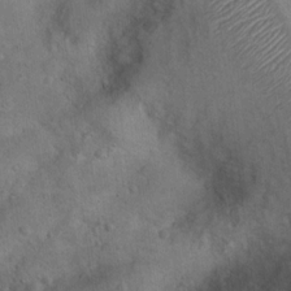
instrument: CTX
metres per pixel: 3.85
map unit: Nhu
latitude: 12.9892
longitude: -27.4049
